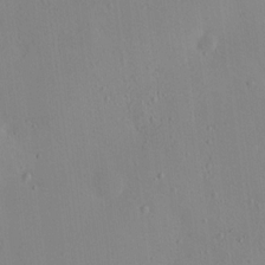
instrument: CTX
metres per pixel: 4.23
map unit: HNhu
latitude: 6.7813
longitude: 12.9920
